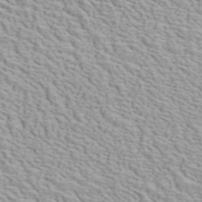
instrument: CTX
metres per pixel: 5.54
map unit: ANa
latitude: 41.1970
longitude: 18.7841
